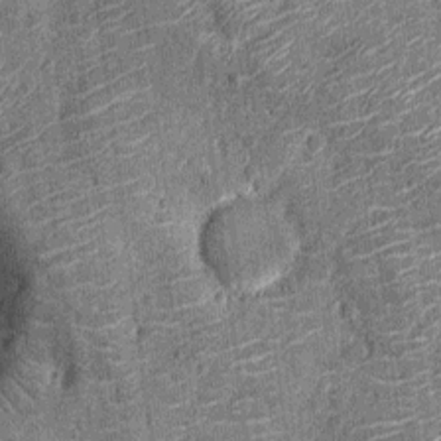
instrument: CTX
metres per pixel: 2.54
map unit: Nhu
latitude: -12.6519
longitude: -22.6490
